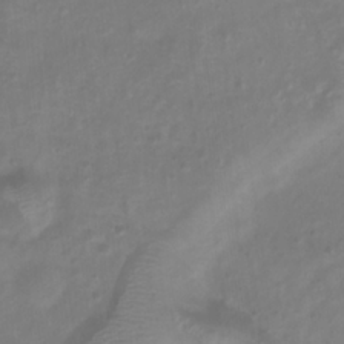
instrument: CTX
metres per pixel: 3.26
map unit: Htu
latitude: 2.5923
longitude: -21.8206
